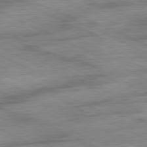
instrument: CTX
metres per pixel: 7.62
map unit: Ap
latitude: -81.1809
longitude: -91.7828
